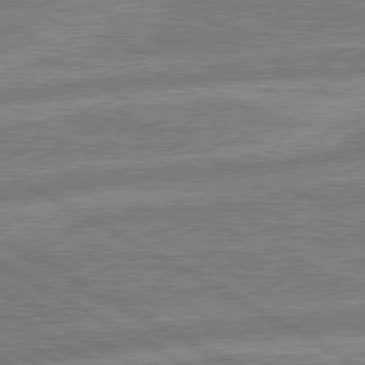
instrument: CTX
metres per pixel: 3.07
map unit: lApd
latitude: 80.6679
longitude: -170.8758
